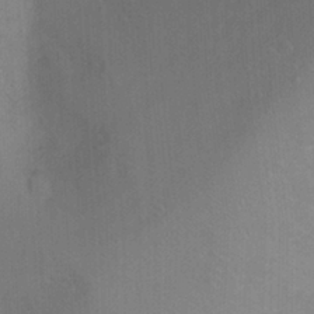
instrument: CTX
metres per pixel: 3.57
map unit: Ht
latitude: -3.2186
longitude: -27.2726
